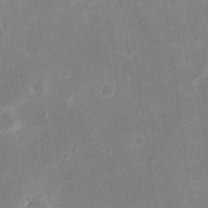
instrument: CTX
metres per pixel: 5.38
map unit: eHh
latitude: 19.7449
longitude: -70.4034
